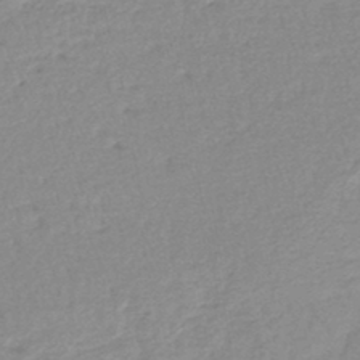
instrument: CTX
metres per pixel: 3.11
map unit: lHb
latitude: -44.0661
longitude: 74.5385
